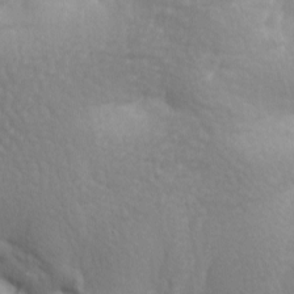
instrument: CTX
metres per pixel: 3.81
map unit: lAa
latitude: -8.4440
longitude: -126.0633
